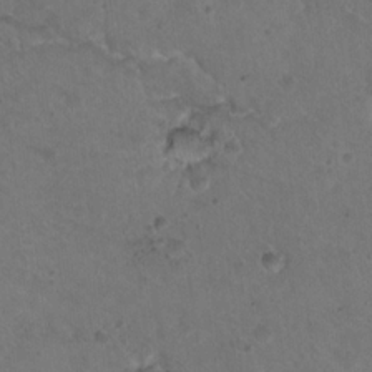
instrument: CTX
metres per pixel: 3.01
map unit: Nhu
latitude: 17.4237
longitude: -30.9136
